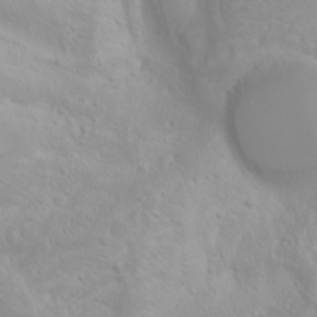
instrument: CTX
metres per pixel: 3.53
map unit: Nhu
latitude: -0.4440
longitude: -75.6316
